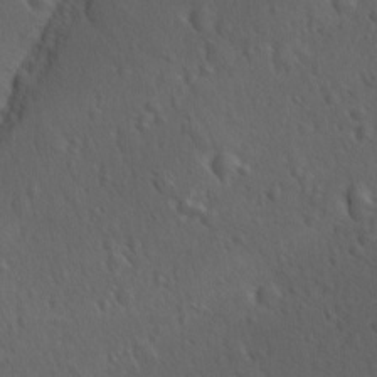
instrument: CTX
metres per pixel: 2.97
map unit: Ave
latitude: -8.6140
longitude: -121.3104
